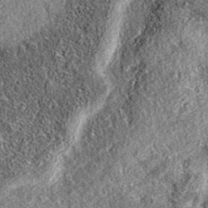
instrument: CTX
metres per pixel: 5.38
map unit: eAb
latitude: 36.5546
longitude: 108.7463
